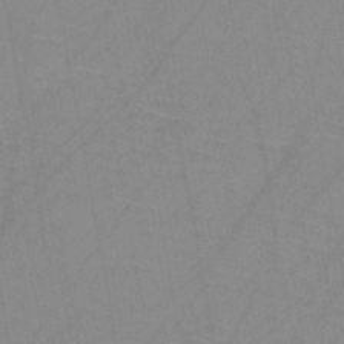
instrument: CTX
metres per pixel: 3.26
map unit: HNb
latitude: -45.0109
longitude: -40.6301
